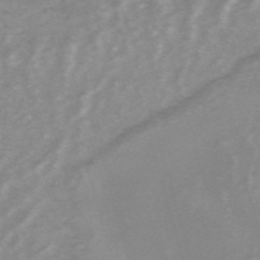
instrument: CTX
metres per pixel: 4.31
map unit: HNb
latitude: -54.4251
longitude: -43.0270
